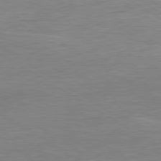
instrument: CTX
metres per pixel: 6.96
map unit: Ap
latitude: -80.9542
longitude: -79.8017
